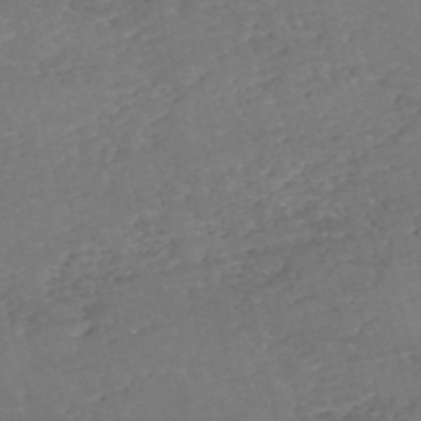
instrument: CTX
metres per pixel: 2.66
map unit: eHh
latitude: -55.2187
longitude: -90.0633
